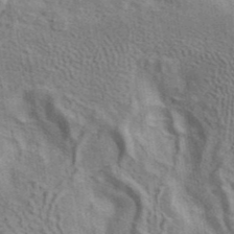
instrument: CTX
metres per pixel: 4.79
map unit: ANa
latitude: 41.4993
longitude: 14.1228
